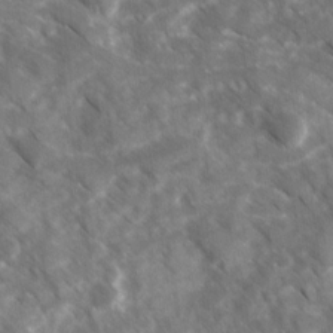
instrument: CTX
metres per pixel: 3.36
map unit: Ave
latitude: 17.3293
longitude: -131.0081
